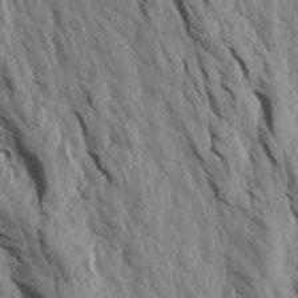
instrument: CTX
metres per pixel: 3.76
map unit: Aa
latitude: 19.2915
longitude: -147.1026
